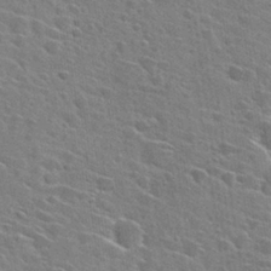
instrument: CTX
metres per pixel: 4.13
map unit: Hto
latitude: 27.0648
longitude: -45.3481
